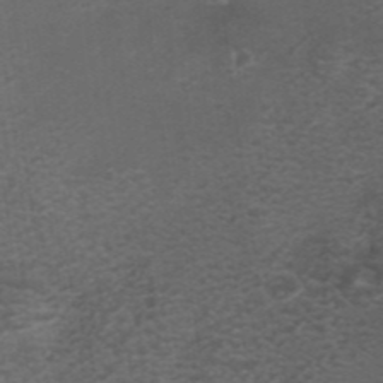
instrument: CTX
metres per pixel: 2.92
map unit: ANa
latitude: 35.5938
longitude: 13.8234
